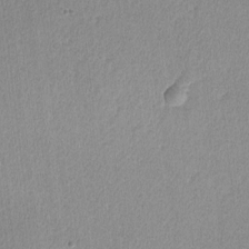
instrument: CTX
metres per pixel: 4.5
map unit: lHvf
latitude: -12.2173
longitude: -100.7624
